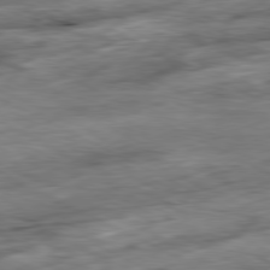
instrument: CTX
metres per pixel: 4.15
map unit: Ap
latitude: -81.0676
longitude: -80.4412
